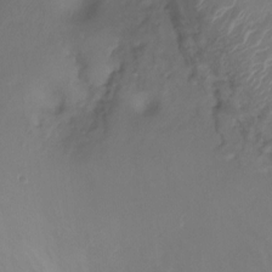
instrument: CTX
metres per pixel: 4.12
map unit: Ht
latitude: -7.1242
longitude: -27.4804
